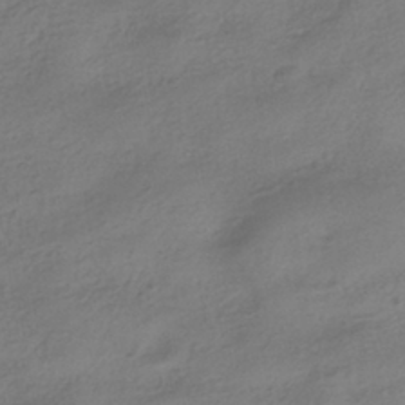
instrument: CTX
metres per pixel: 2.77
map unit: HNhu
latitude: -40.3873
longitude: 98.0094
